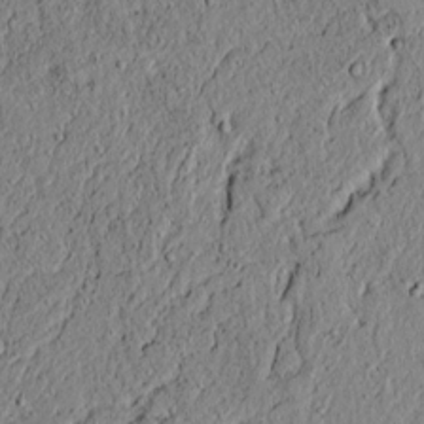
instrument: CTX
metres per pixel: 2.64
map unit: lAvf
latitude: 6.1200
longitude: 167.4832
